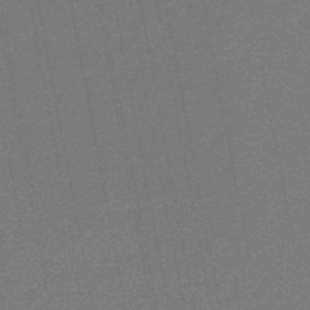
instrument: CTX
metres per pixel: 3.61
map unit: HNb
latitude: -47.1998
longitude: 58.0472
